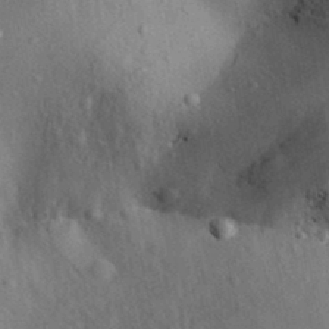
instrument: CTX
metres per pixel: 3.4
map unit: Aa
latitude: 31.1970
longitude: -145.6127
